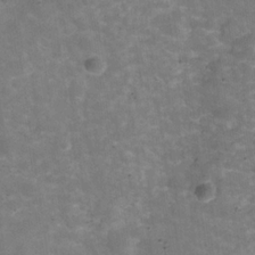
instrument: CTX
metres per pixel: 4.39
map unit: Hve
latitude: -30.2928
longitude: 93.7100
